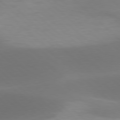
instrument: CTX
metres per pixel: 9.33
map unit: lApd
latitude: 78.0255
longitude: -50.3656
